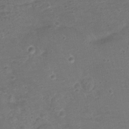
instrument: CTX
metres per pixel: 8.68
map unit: Nhu
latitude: 1.9528
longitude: -15.9717
